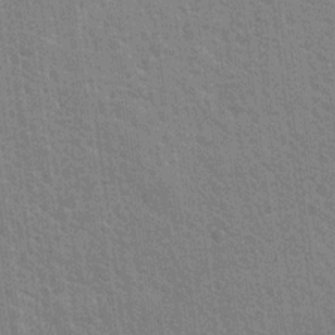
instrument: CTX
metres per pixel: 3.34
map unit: Nhu
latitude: 18.2522
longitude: -30.7058
